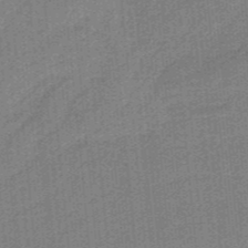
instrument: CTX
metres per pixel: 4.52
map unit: HNb
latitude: -38.2929
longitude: 54.2929
